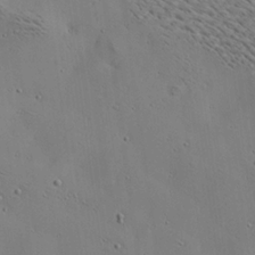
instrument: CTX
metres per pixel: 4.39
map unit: Ave
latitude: 18.8191
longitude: -139.9150
